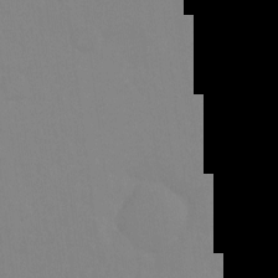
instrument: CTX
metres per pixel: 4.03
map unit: Ht
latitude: -8.7085
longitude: -34.7246
